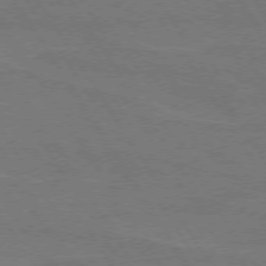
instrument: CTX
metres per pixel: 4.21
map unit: lApd
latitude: 74.1767
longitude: -56.0822
